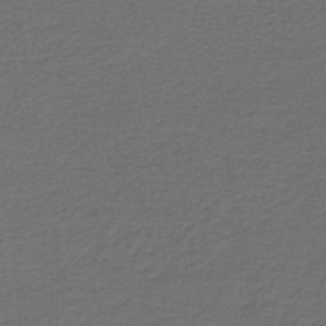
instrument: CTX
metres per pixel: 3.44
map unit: lHb
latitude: -43.4076
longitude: 62.3684
